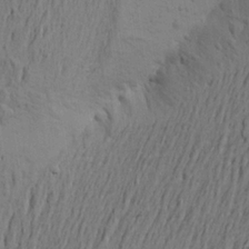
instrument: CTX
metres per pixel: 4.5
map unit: Aa
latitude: 22.1578
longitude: -149.2348
